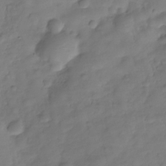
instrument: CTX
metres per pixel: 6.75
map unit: Hve
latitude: -29.4454
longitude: 94.4440
